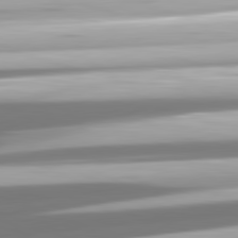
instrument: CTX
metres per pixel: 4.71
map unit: lApd
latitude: 81.5938
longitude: -147.9528
